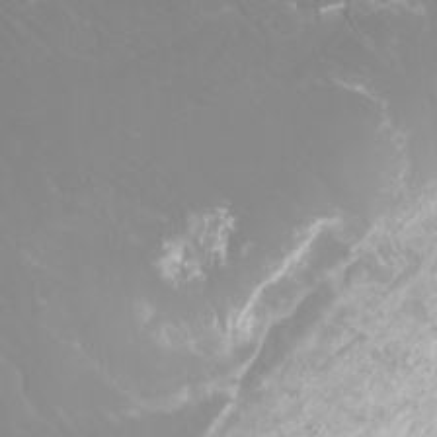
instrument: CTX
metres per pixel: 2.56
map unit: Nhu
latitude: -10.1417
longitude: -68.8191
